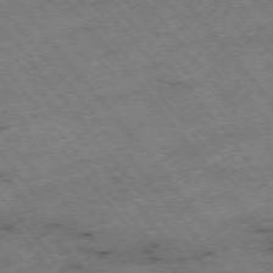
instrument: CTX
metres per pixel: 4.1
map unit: Hpe
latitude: -75.7667
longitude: -18.3089
